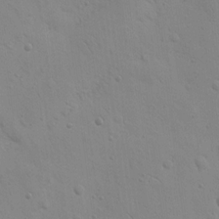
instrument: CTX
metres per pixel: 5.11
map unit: Nhu
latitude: 16.7057
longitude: -78.3279
